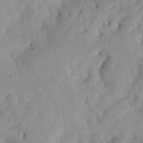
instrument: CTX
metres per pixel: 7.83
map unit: Nhu
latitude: 27.3671
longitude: -71.6694
